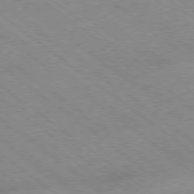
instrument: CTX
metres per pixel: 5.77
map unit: Hpe
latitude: -78.4440
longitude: -22.7246
